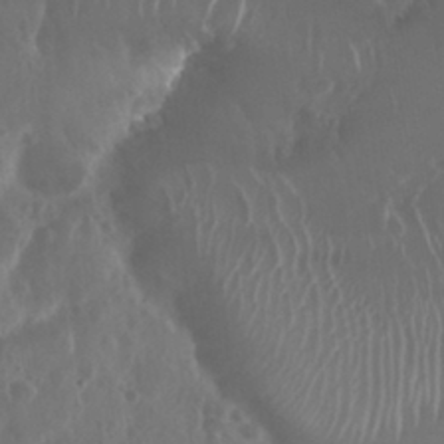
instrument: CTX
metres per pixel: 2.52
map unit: Nhu
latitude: 29.1592
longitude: -57.0458
